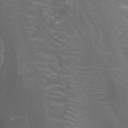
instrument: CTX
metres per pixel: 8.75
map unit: Nhu
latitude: -12.8030
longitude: -65.6127
